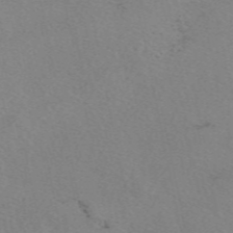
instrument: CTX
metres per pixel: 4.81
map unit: eAb
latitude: 50.4034
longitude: 108.1606
